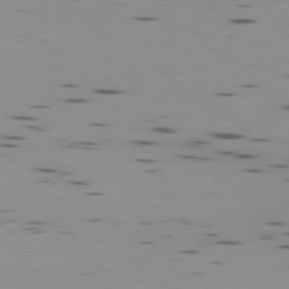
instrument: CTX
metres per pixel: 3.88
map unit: Ap
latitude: -79.0486
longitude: -62.9703
